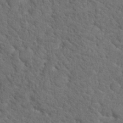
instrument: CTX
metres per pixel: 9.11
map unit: Hto
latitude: 19.3481
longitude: -34.8758
